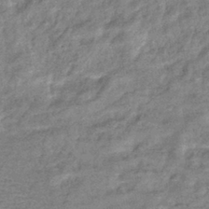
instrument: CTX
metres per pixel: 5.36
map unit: eHb
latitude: -39.8423
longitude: 80.9542
